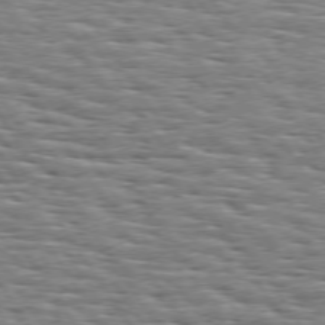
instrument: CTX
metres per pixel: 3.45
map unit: Hpe
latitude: 74.0633
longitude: -137.7450
